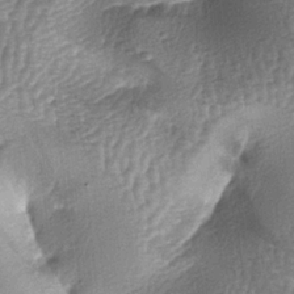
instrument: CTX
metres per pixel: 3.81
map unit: lAa
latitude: -6.3117
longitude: -128.1956
